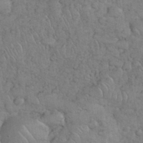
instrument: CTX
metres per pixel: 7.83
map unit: eHh
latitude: 35.4615
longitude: -64.5168
